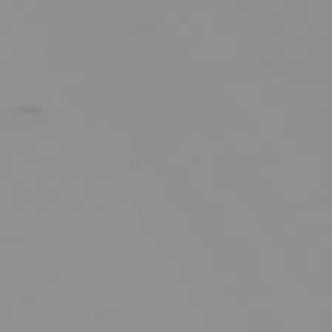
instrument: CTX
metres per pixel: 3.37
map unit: Hpe
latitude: -74.7464
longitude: 5.9745
